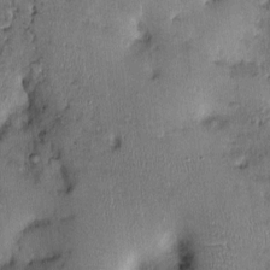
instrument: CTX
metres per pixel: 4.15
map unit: Ht
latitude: -1.7667
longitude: -14.3279
